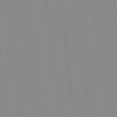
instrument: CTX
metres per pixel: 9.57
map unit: Hto
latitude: -8.1228
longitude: -48.3845
